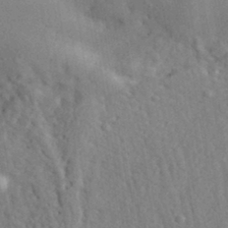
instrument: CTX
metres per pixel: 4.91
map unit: eHh
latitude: 33.5749
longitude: -78.2145
